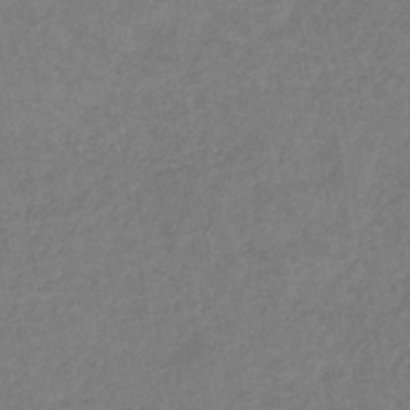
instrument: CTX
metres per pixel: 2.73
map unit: lHb
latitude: -39.0298
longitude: 72.6896
